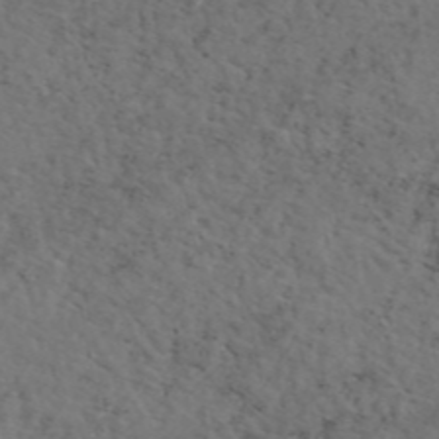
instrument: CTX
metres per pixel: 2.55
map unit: eAb
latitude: 46.4412
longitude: 118.5196
